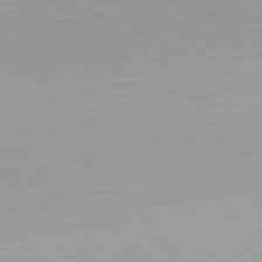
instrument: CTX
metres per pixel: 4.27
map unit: Hpe
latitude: 78.1956
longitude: -168.6113
